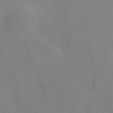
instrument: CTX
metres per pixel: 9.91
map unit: Hve
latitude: 18.1766
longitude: 151.2565
